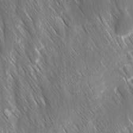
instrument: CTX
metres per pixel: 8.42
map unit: Ave
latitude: 9.1403
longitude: -104.8191
